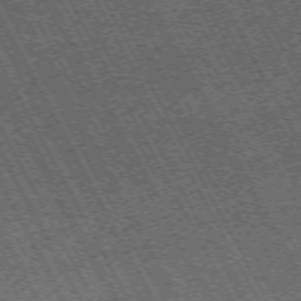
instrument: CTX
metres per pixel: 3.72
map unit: Hpe
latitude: -71.6533
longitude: 11.0298
